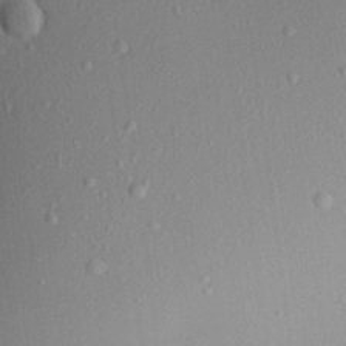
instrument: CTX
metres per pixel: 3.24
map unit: Ave
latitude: 18.3467
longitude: -140.6868
